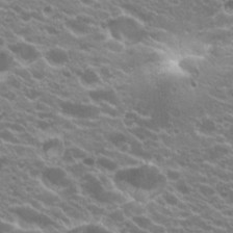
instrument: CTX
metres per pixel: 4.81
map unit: Hto
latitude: 20.0255
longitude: -35.1592
